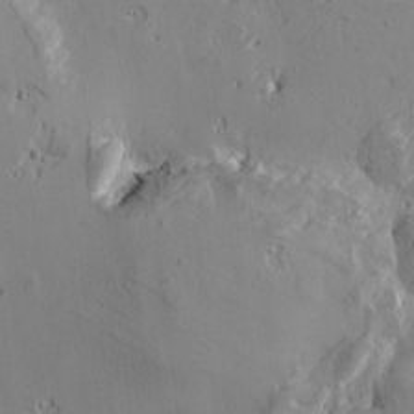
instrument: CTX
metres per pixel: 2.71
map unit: Htu
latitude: -3.8044
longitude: -176.8191
